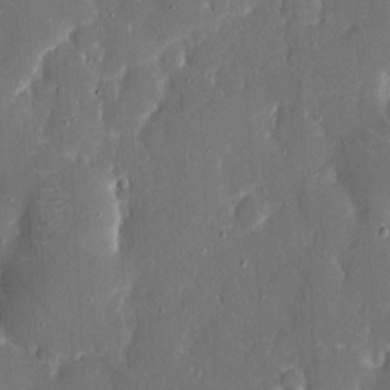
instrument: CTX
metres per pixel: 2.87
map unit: eHh
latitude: 6.6679
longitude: -68.9514
